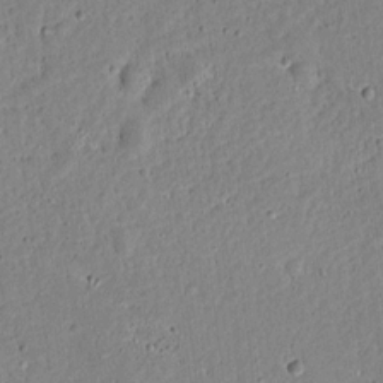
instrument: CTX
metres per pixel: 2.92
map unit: Aa
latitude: 12.8947
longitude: -139.7261
